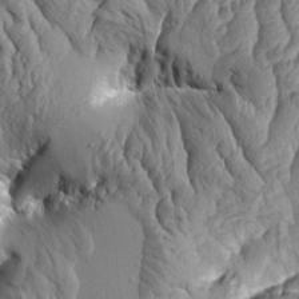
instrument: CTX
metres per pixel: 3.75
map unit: Aa
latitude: 7.3293
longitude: -128.9891
